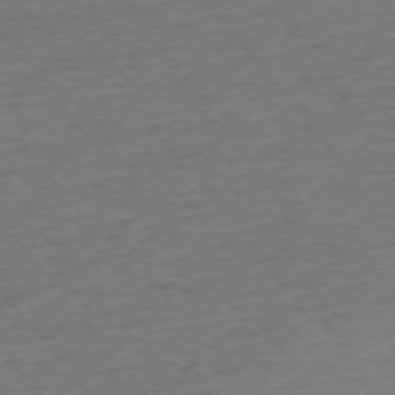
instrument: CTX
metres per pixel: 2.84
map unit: Ap
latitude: -75.6722
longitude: -84.5168
